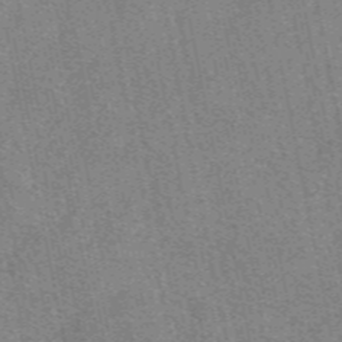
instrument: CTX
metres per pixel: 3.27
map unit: eAb
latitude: 48.7246
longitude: 104.9352
